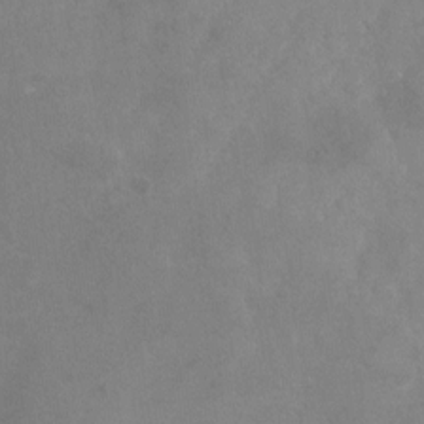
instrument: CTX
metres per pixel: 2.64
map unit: Nhu
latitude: -24.1795
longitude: -57.4615
